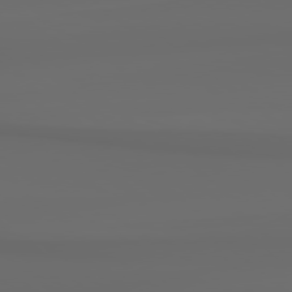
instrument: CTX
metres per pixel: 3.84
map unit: lApd
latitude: 79.0459
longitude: -138.1011
